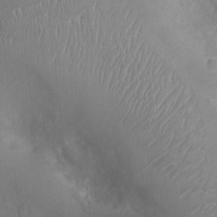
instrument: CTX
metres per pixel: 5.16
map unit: Ht
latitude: -4.1228
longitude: -15.9339
